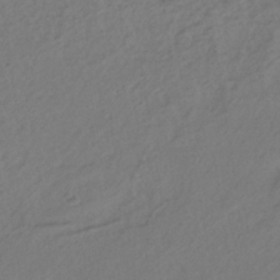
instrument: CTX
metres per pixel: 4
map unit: ANa
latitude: -38.3306
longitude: 94.7652
